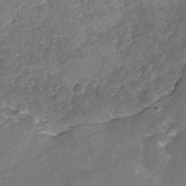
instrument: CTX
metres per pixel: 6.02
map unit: Nhe
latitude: -32.4818
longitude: -87.9528
